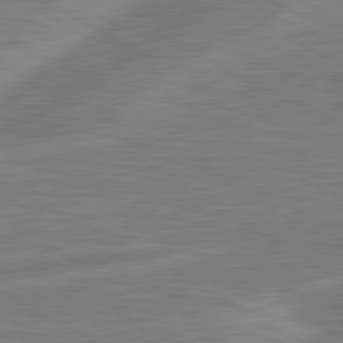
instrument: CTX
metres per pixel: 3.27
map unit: lApd
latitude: 80.7624
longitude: -170.9891
